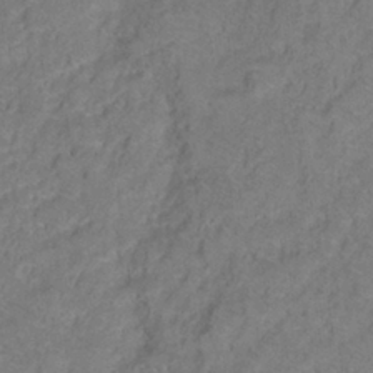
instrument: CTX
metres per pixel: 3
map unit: Ht
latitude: 0.7246
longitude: -33.0647
